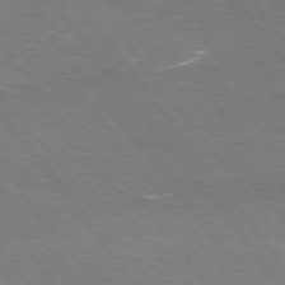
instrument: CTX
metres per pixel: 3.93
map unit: Hpe
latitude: 75.5749
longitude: -157.9717
